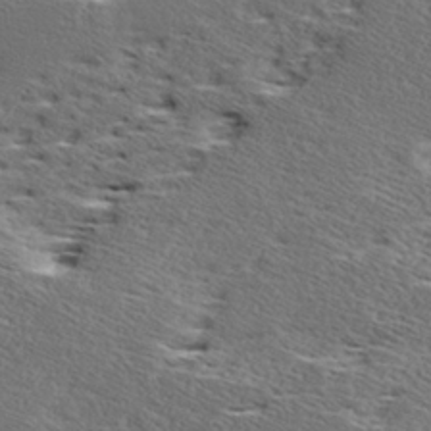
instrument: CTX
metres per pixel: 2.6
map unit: Ave
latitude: 17.0647
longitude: -137.9339
